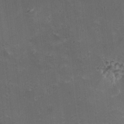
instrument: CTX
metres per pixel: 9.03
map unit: HNhu
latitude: 4.8002
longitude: 3.0675
